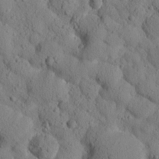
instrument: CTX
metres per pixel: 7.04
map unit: lHvf
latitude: 14.8569
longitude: 178.0283
